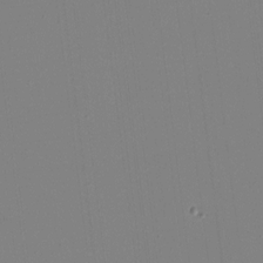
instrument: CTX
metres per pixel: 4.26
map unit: HNhu
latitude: -1.7478
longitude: -6.4601
